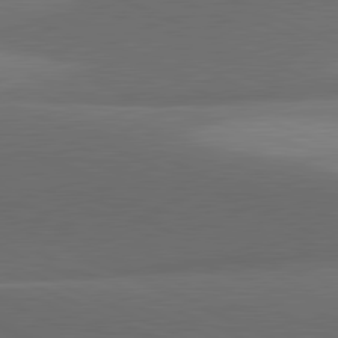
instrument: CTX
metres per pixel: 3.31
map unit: lApd
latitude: 81.4804
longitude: 138.3307
